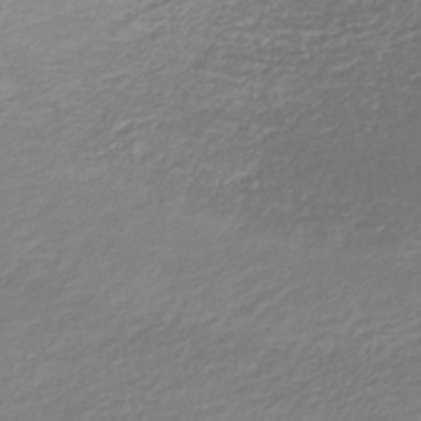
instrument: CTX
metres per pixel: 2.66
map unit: lHb
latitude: -41.0108
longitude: 72.5007
